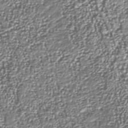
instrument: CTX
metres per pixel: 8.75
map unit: Nhu
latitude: -37.7666
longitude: -82.1955
